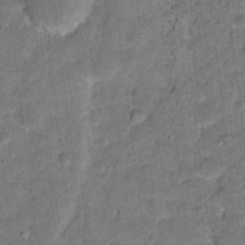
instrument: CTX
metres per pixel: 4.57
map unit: Hto
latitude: 15.9717
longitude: -38.4790
